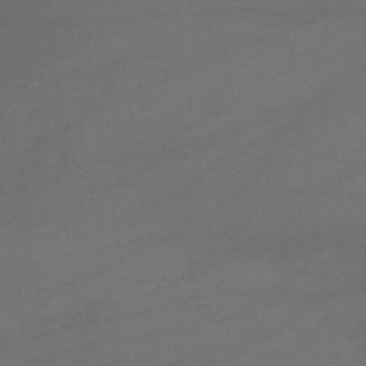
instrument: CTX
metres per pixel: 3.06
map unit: lHb
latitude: -43.6154
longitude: 74.9731
